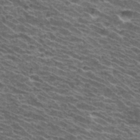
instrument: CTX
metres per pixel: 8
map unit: Hto
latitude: 34.0822
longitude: -40.1388
